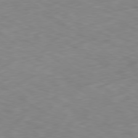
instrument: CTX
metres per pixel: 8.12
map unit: Ap
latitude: -79.7099
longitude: -73.3293
